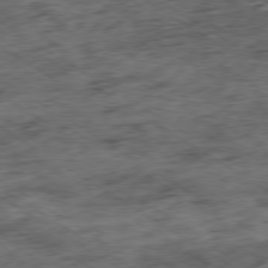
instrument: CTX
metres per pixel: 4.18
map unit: Ap
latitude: -79.6533
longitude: -47.9528
